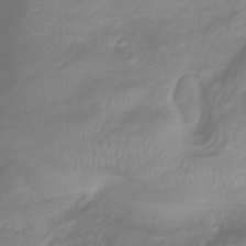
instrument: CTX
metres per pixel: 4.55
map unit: lHb
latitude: -36.9163
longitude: 69.7099
